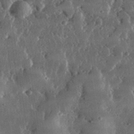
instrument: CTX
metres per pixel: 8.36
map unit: lHvf
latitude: 31.8395
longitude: -90.0255
